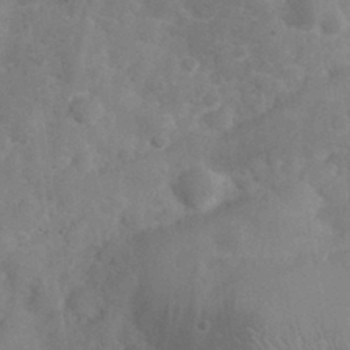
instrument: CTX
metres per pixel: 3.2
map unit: eHh
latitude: 30.6491
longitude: -70.3467
